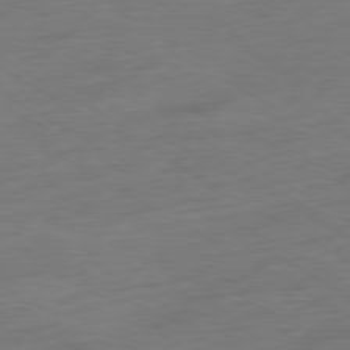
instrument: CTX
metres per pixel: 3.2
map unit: Ap
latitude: -79.6721
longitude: -57.4237
